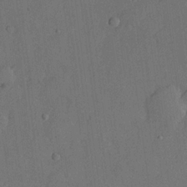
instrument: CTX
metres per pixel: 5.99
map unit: lHvf
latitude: 21.5749
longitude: 145.4454
